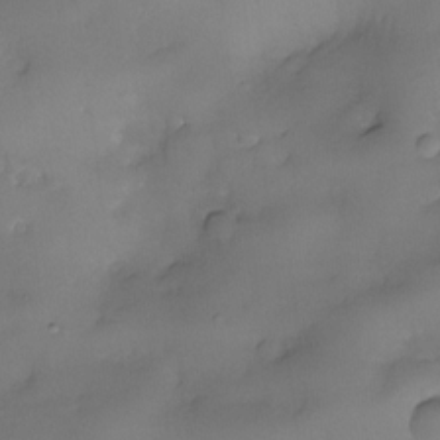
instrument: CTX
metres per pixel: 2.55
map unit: eHh
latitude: -23.1242
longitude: 15.2754
